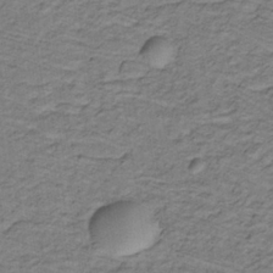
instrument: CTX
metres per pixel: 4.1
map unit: lHb
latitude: -32.0850
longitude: 65.3699
